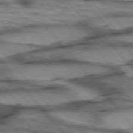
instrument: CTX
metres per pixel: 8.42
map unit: lApd
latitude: 75.5560
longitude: -49.4426
